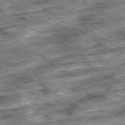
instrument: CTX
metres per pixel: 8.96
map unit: Ap
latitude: -79.6533
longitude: -49.6505
